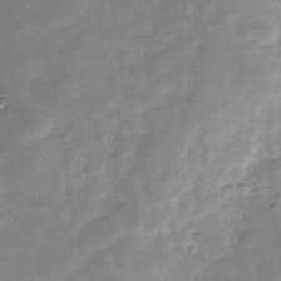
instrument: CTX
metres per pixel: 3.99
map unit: Hve
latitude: -31.2754
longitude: 92.5763
